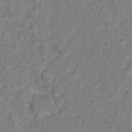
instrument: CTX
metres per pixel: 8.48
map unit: Hto
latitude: 13.3860
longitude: -37.5749
